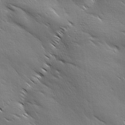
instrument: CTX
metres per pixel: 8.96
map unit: Ave
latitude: 1.8016
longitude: -114.0444
